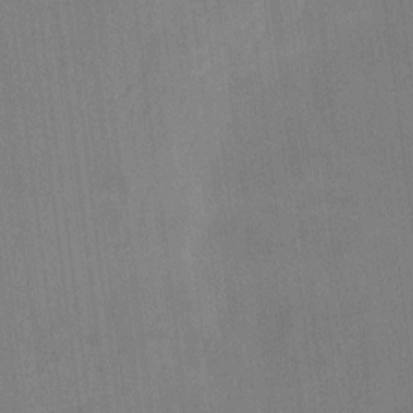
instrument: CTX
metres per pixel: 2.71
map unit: HNhu
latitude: 4.1011
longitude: 7.3320
